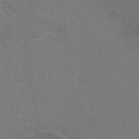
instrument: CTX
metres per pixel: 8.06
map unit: Nhu
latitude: 28.1767
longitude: -54.4223
